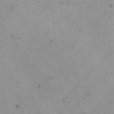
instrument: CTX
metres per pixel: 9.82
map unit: eHh
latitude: -9.0486
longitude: -68.0633
